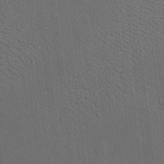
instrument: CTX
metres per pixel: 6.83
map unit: Htu
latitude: -7.4265
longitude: 156.2361
